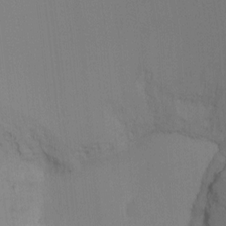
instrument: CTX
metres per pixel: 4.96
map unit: Ht
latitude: -17.0109
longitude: -47.4805
